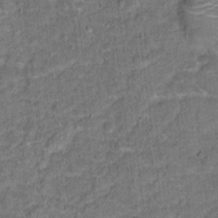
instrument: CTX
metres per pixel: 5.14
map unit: Hto
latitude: 15.9906
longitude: -38.5924
